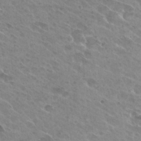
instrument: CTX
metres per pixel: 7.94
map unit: Hto
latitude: 26.3089
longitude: -40.5167
